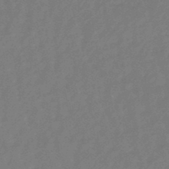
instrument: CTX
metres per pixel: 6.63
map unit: eHb
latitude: -46.4629
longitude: 82.2550
